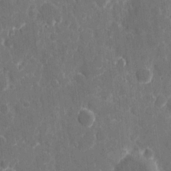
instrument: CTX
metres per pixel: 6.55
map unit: eHh
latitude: 7.9717
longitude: -68.1011
